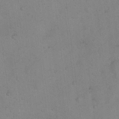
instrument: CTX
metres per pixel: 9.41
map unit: Hto
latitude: 15.6883
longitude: -40.2711
